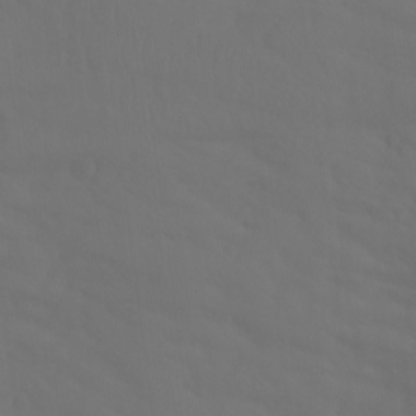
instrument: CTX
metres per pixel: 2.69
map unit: Aa
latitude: -11.4454
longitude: -68.0822
